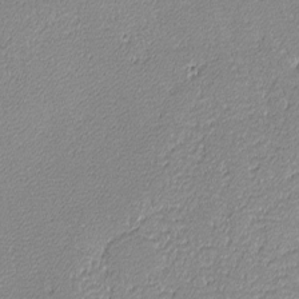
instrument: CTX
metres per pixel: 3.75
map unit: lHvf
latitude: -12.2740
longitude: -103.6694
